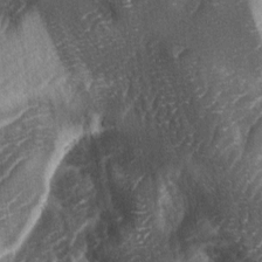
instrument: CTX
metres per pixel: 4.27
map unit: lAa
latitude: -4.5762
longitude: -127.3104
